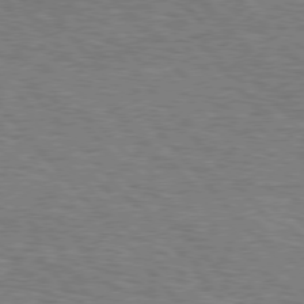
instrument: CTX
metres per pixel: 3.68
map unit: Hpe
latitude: 76.4601
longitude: -160.6490
